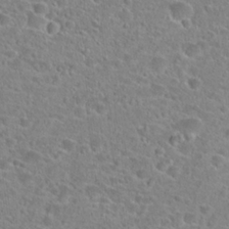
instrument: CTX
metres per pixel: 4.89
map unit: Hto
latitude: 24.1388
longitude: -45.9717
